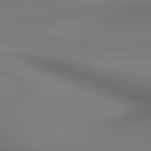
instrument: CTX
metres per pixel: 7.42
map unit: lApd
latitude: 80.3089
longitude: 137.8989
